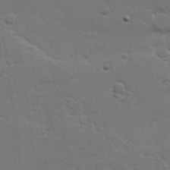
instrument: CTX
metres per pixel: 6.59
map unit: lHvf
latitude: 23.5749
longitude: 144.7085
